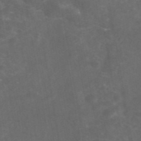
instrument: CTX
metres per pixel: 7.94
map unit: eAb
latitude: 46.2523
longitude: 125.9745
